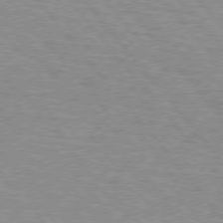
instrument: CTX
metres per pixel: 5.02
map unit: lApd
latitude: 75.5560
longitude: -75.1214
